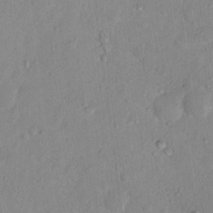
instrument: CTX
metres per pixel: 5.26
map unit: Nhu
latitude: 13.9150
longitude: -37.0459
